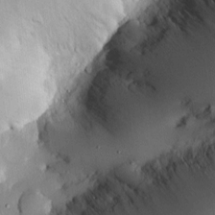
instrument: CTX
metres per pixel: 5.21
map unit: Htu
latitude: -5.2942
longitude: 158.0850
